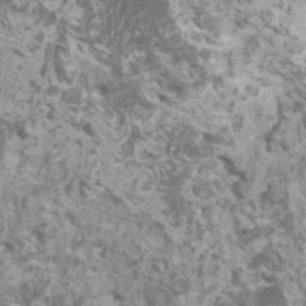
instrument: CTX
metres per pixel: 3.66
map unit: HNhu
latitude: 1.7827
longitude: 0.6141
